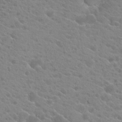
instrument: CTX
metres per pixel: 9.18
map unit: Hto
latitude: 21.8017
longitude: -39.2726
